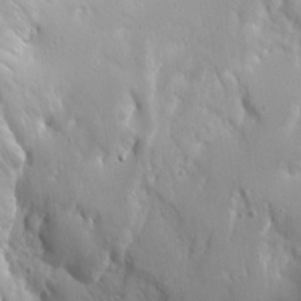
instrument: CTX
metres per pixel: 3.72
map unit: Aa
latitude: 12.9892
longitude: -142.9514
